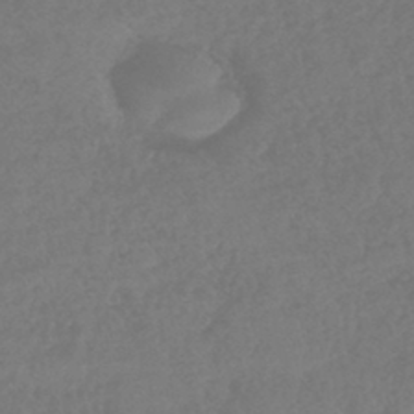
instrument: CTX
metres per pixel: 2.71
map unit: lHb
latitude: -43.1998
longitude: 75.5399
